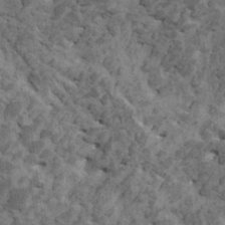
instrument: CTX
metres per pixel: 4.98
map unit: HNhu
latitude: 0.2333
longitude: 4.8219
